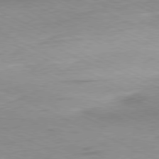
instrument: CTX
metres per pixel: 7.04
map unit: Ap
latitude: -80.2173
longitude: -67.6693
